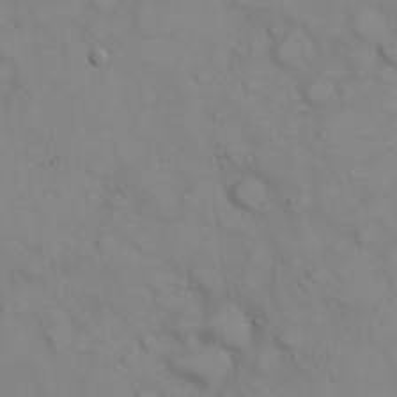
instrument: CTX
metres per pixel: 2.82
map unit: eHh
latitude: 22.7624
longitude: -62.2901
